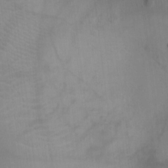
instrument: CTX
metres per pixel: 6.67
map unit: Ht
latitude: -4.0094
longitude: -16.8569
